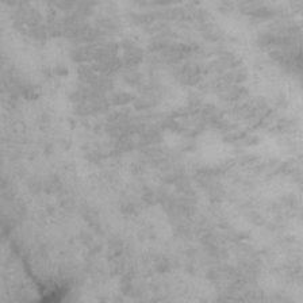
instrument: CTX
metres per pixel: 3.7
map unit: Hto
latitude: 12.5735
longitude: -60.7813
